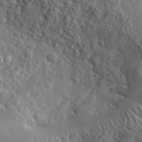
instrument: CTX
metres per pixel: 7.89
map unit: lHvf
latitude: 34.8191
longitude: -86.2711
